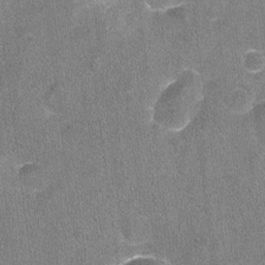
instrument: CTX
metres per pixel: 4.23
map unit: Nhu
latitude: -16.9542
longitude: -56.0633
